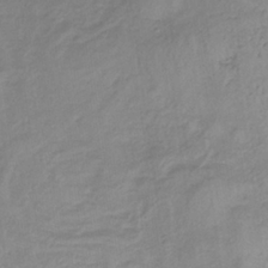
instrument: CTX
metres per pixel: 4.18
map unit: lHb
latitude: -33.9745
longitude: 68.8030
